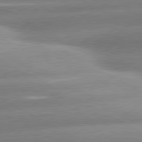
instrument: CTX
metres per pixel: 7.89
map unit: lApd
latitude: 80.7624
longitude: -158.1578
